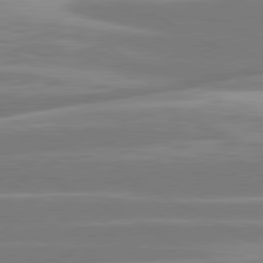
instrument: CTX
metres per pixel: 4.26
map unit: lApd
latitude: 80.9136
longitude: -128.8947
